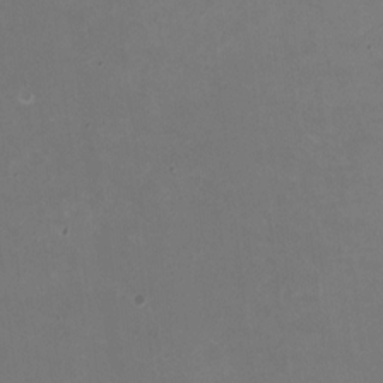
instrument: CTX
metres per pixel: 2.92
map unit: HNhu
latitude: -1.6344
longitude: -4.5357
